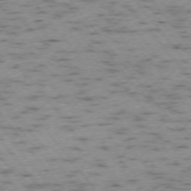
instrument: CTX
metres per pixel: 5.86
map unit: Ap
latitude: -73.7855
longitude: -73.2348
